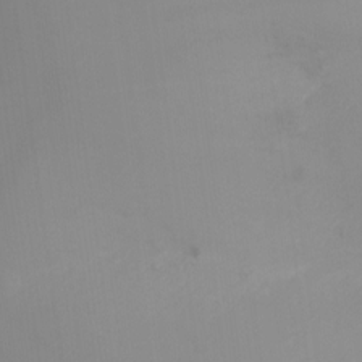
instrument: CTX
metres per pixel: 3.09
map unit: Ht
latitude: -17.9556
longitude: -46.4790
